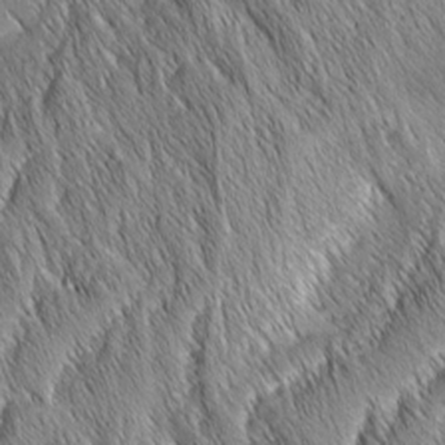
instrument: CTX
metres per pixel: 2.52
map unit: Aa
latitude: 6.4601
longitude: -130.3468
